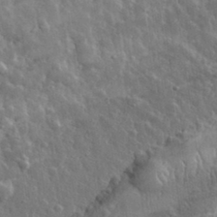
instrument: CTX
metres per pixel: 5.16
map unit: eHh
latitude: 31.9717
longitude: -79.3104
